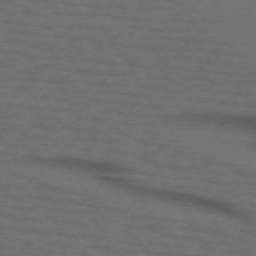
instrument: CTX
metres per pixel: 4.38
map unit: lApd
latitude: 73.2348
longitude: -74.4601
